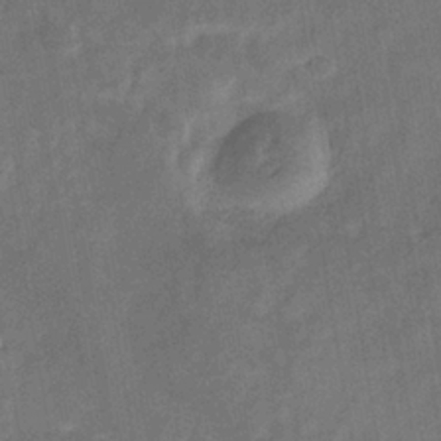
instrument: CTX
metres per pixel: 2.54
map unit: eHb
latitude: -33.8612
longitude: 74.1228
